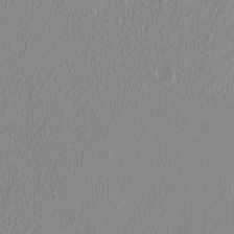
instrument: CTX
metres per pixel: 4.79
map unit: HNhu
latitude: -1.6344
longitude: -1.0269
